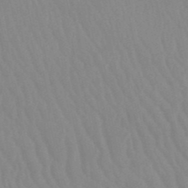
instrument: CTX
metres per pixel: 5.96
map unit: HNb
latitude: -52.4629
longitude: -50.8758
